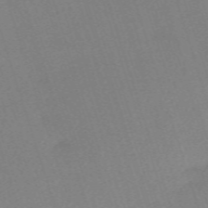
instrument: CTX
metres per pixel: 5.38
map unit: eHh
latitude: -62.4818
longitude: 50.4629
